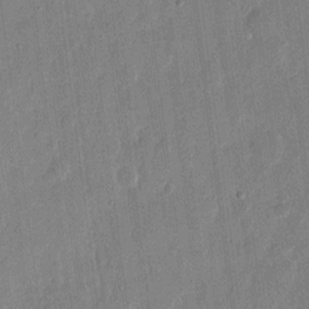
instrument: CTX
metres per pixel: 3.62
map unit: eHh
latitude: 12.3467
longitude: -70.0633
